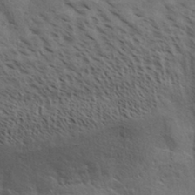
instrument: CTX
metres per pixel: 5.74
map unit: Aa
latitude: 32.5168
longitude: -140.4034
